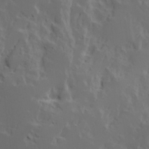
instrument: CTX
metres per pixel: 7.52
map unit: Ave
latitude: 15.3293
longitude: -137.8206
